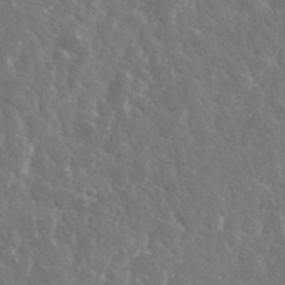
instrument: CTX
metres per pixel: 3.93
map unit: lHvf
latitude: 36.3467
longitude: -89.5560
